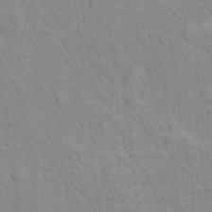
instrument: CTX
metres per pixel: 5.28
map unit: Nhu
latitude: 16.6302
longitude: -33.0458
